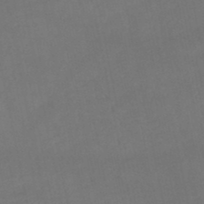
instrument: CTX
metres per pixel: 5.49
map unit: lHb
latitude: -46.1039
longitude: 61.2376
